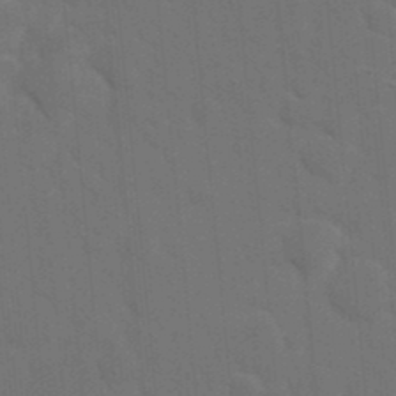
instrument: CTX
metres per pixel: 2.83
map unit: eHh
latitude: 19.5938
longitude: -64.1956
